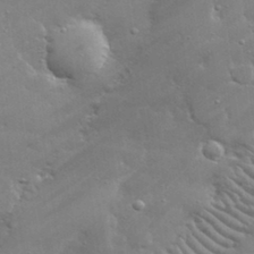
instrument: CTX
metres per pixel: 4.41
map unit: lHvf
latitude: 32.0633
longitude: -93.4237
